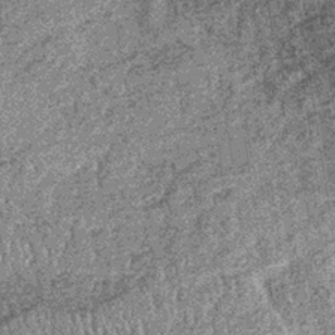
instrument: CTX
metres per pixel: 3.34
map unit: lHb
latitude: -37.0864
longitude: 67.6911
